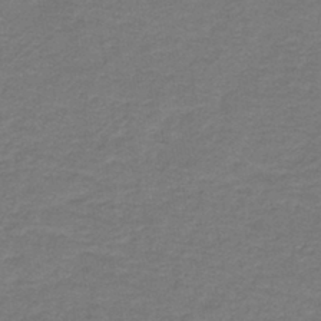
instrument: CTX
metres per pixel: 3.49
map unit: lHb
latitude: -41.8044
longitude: 53.8233
